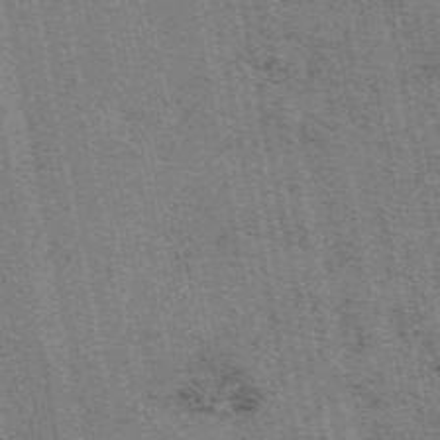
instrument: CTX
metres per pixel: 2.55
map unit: eAb
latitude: 50.4223
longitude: 107.5777
